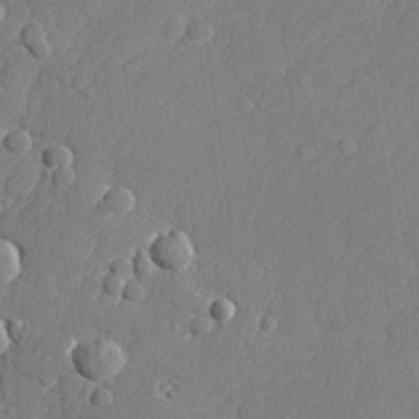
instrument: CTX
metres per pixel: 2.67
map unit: lHvf
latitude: 24.1011
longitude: 141.7477
